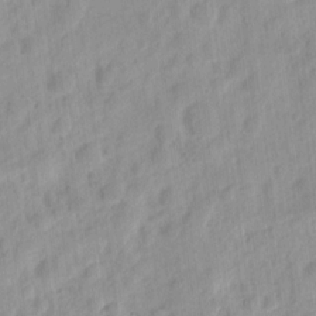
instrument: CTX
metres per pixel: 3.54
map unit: eHh
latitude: 8.4034
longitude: -74.8569
